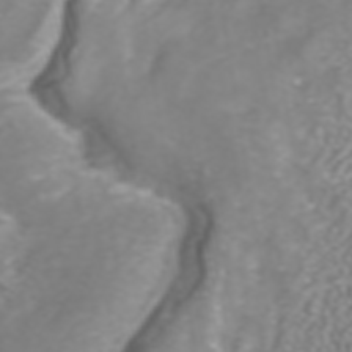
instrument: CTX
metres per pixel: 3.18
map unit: ANa
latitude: 40.3467
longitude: 24.3684
